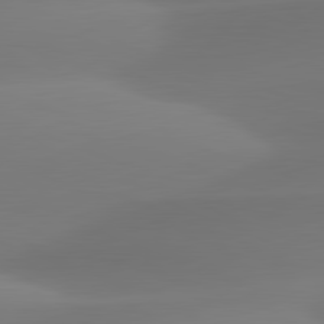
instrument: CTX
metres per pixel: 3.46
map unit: lApd
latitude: 81.5560
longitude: -161.8583
